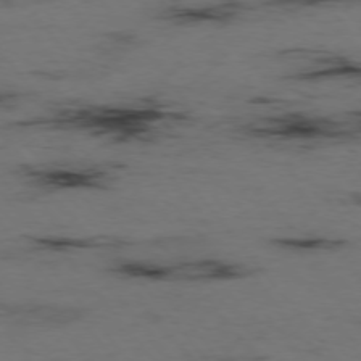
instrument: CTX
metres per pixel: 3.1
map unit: Hpe
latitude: -75.5588
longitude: -23.1214
